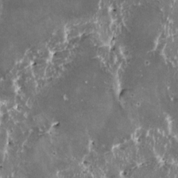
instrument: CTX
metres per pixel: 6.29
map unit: HNhu
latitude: 2.8002
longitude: 6.1794
